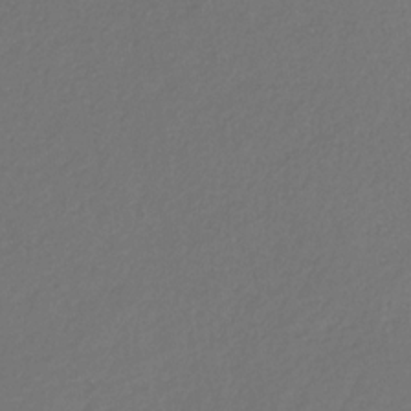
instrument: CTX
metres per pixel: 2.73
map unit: eHb
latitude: -30.2550
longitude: 64.8786
